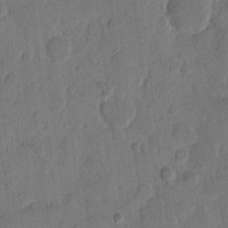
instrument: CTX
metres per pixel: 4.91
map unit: eHh
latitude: 9.3293
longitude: -64.4979
